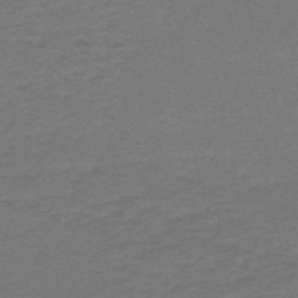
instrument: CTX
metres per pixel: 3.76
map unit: HNb
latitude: -54.8975
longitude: -40.7246
